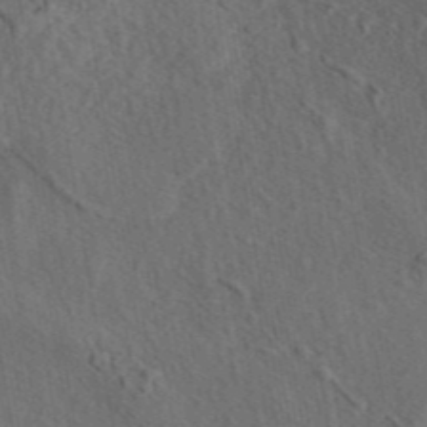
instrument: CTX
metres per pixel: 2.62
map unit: eAb
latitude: 43.6505
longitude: 114.9164
